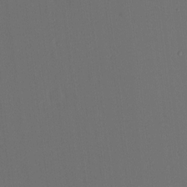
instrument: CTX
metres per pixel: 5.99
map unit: Nhu
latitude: -1.1809
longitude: -73.8584
